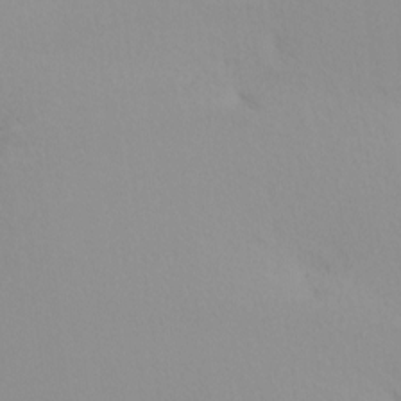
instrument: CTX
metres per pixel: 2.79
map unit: Nhu
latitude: -8.7274
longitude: -95.0081
